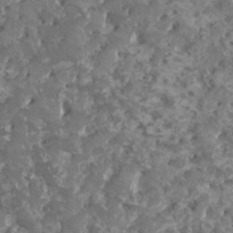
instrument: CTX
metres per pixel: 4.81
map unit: HNhu
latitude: 1.7827
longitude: 7.5399
